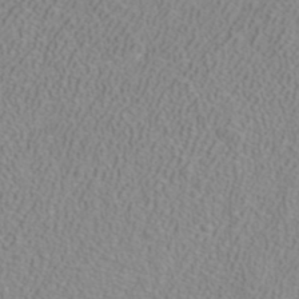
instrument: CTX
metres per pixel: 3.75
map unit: ANa
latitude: 40.0822
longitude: 21.8611
